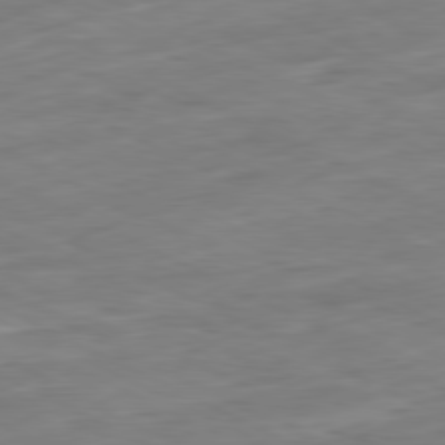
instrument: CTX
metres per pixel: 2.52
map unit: Ap
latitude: -80.9920
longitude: -82.3845
